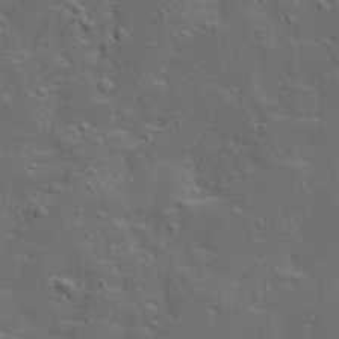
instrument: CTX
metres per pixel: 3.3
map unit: Ave
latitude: 13.7450
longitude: -135.5560
